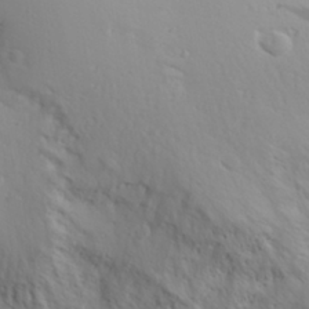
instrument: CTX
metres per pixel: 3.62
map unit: Aa
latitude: 28.9891
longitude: -146.4412
